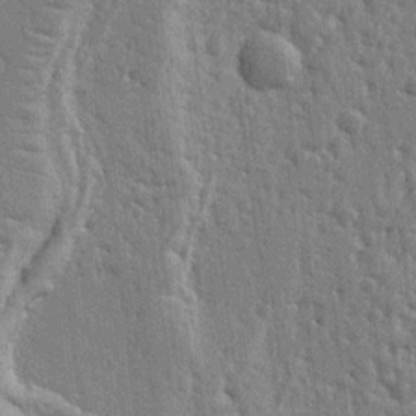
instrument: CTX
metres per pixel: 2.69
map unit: Ht
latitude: 10.7624
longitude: -77.2915
